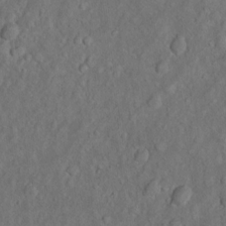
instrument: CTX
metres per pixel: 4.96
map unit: Nhu
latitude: 10.1389
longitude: -25.3859
